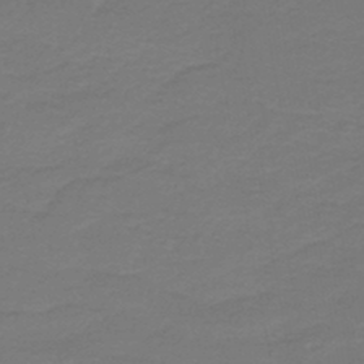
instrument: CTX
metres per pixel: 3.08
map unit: HNb
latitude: -46.9730
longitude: 53.5021
